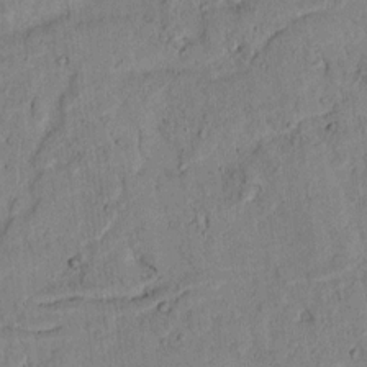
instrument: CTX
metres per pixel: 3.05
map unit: lAvf
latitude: 7.0458
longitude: 169.5777
